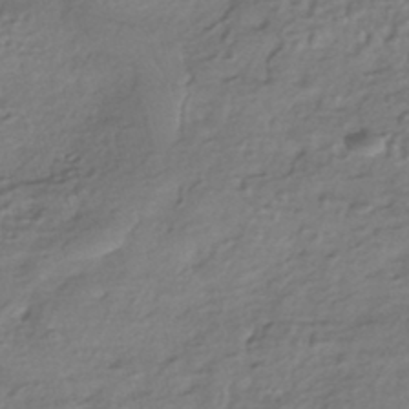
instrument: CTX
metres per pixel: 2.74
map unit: HNhu
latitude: -42.4628
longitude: 94.6707
